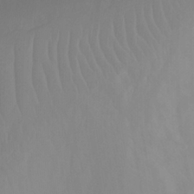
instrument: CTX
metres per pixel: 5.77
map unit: Nhu
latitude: -7.7666
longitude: -52.5735
